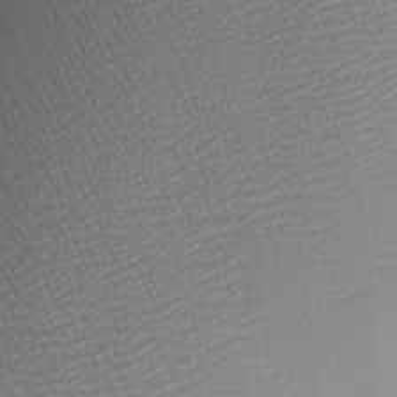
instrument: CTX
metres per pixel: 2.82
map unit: Nhu
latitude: 2.1011
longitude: -76.6490
